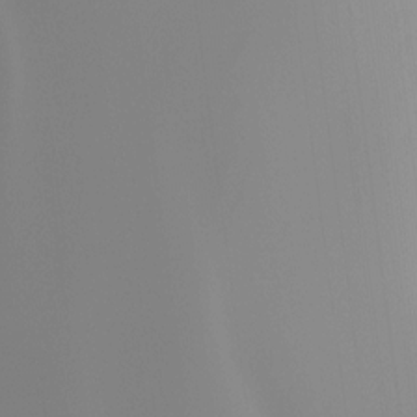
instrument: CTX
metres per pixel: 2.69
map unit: Ht
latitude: -14.8597
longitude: -51.9150
